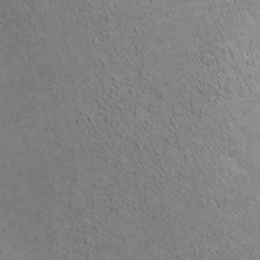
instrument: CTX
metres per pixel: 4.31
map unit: ANa
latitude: 37.7261
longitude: 17.2565
